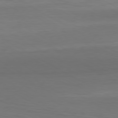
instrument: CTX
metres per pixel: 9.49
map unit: Hpe
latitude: -80.7086
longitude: 18.1984
